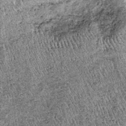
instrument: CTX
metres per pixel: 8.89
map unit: lHb
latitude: -37.5588
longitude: 67.8234
